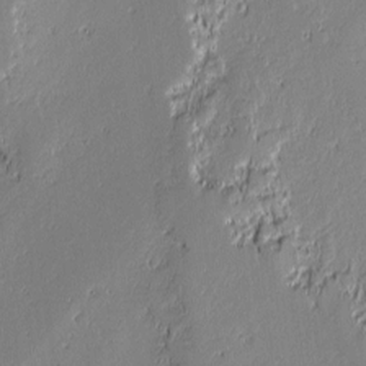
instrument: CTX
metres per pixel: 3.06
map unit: lAvf
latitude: -0.2929
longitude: -108.4790
